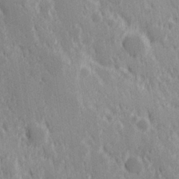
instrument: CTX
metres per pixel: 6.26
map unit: Hve
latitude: 25.4048
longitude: 146.1228
